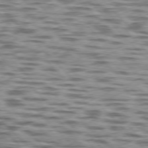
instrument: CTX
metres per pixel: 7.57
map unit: lApd
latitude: 76.8191
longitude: -70.9891
